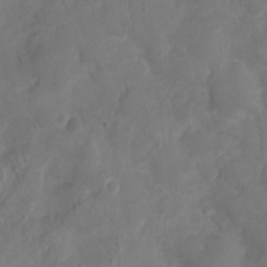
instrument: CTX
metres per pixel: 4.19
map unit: Nhu
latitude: 3.4048
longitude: -15.4427
